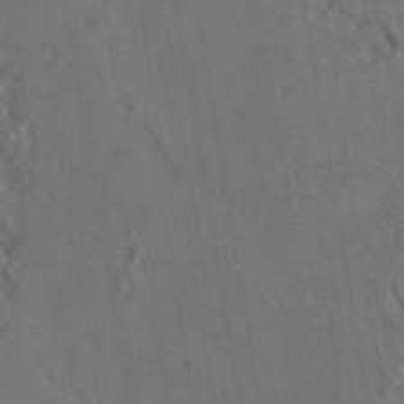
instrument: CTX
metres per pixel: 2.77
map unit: eAb
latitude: 46.5168
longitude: 109.2754
